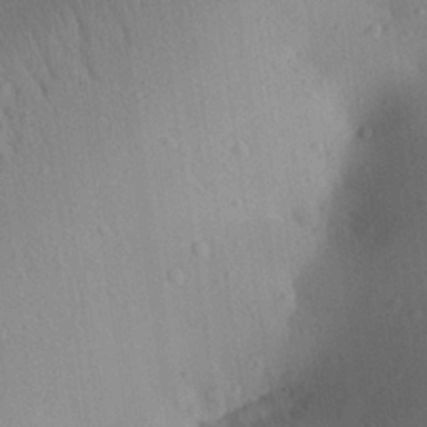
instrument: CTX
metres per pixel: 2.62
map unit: Aa
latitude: 27.1214
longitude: -146.2901
